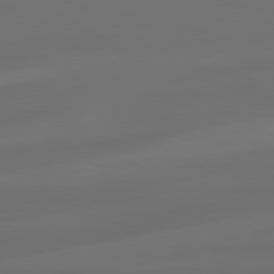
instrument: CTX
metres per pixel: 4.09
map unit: lApd
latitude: 80.2522
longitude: -91.7828
